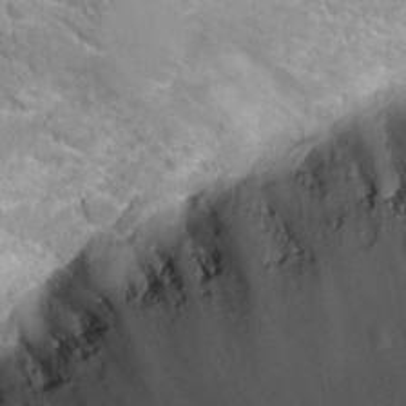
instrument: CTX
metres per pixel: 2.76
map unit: Hto
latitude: 19.4426
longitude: -42.1011
